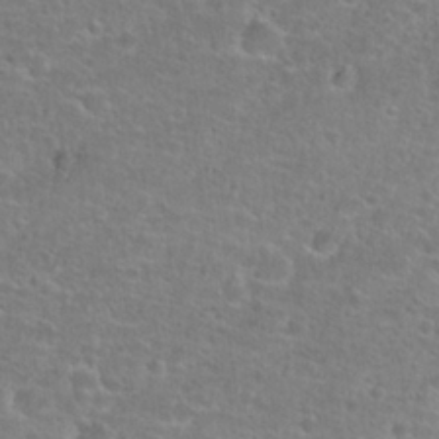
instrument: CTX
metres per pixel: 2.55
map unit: Hto
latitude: 25.5749
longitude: -48.5168
